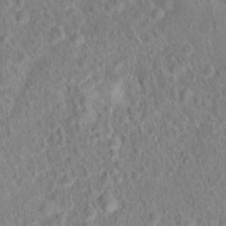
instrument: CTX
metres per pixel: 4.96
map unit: Hto
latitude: 16.6491
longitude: -41.3670
